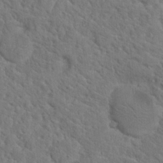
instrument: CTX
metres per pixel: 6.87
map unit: Hto
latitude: 18.7057
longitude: -34.9702
